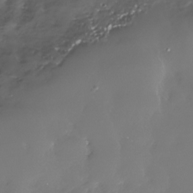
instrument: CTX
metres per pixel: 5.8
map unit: Nhe
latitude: -33.5777
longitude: -88.9514
